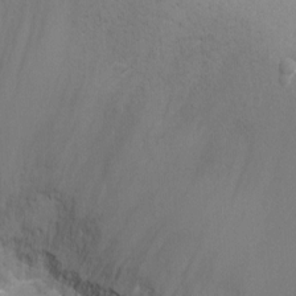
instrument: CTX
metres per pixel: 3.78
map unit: Ht
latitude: -6.0283
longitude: -28.1389
